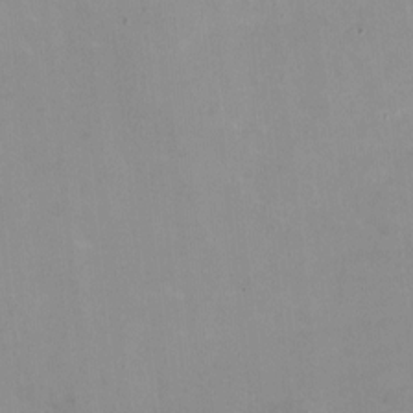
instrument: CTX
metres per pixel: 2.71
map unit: HNhu
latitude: -1.0865
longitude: -3.2726
